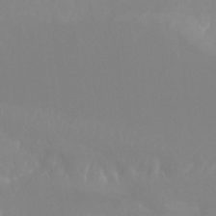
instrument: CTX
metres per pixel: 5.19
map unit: Aa
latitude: -13.4832
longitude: -59.8205
